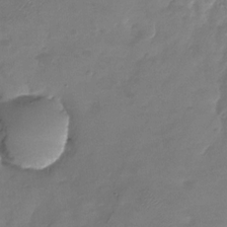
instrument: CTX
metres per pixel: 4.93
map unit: Nhu
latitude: -28.3873
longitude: -58.5546
